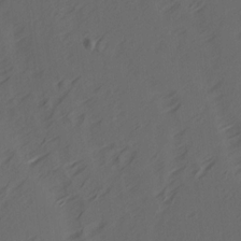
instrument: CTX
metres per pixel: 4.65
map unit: Ave
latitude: 14.4412
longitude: -105.8017
